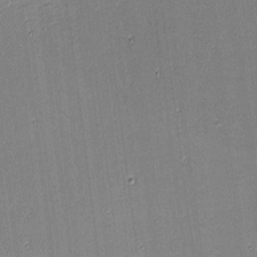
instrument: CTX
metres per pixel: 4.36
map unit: eHh
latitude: -4.0283
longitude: -82.8002
